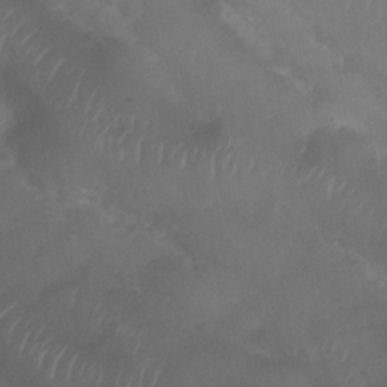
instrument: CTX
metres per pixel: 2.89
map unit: Nhu
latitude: 28.4979
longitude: -55.7638
